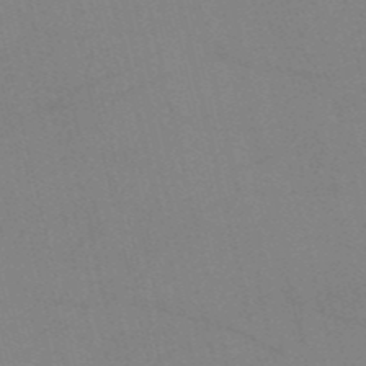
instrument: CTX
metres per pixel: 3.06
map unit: HNb
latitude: -53.1242
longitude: -47.6316
